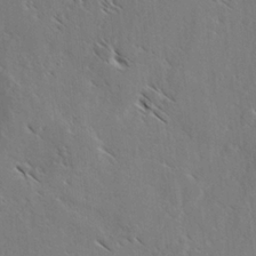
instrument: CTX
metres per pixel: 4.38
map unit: lAvf
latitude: -4.1039
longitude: -114.3467
